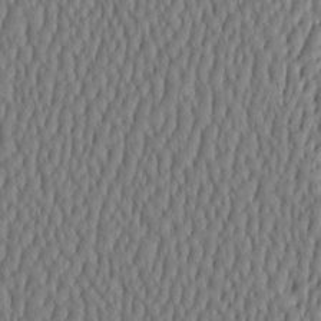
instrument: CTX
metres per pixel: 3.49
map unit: HNhu
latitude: -3.8611
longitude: 13.6533
